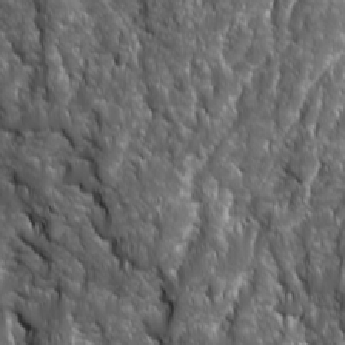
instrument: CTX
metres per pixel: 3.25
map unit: Ave
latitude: 15.9906
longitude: -133.4804
